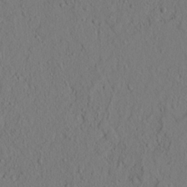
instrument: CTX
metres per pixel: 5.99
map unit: lAvf
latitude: 8.7435
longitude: 165.7478
